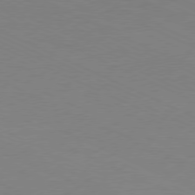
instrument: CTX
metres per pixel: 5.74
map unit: Ap
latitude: -77.7289
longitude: -73.8962
